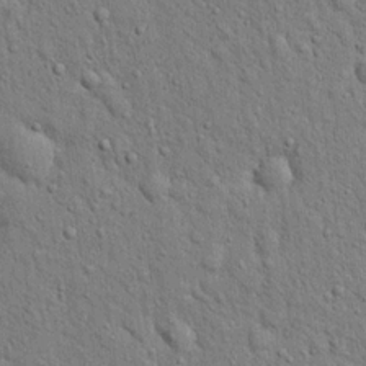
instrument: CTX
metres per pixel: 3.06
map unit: eHh
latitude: 19.7260
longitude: -61.4993
